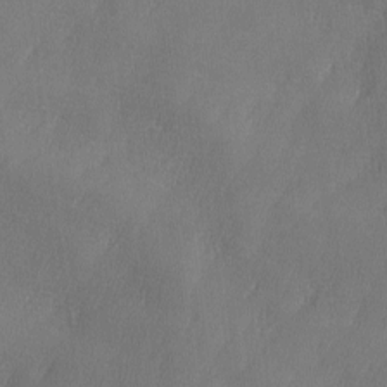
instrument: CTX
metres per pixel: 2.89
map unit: Ave
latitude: 10.3090
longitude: -105.9150
